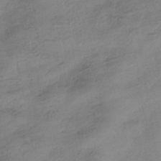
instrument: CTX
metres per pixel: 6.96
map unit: HNhu
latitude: -40.9730
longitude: 99.4076
